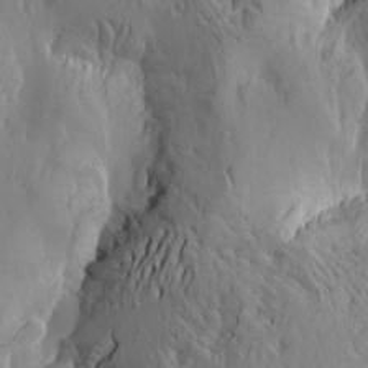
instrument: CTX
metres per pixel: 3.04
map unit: Htu
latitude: -3.2375
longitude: -176.8758
